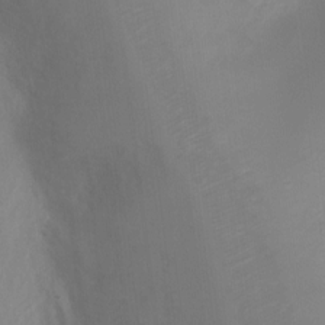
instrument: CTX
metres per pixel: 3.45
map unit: Ht
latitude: -3.3509
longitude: -28.2333
